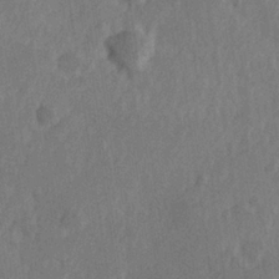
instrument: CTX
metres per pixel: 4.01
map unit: Hve
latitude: 25.1592
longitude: 144.8975
